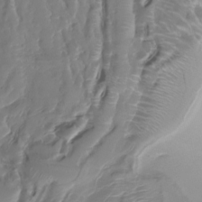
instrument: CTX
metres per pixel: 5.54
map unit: Nhu
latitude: -27.0864
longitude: -61.4237
